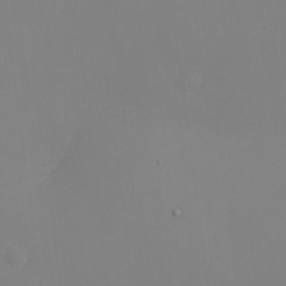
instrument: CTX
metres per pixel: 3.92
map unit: eHh
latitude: -2.1038
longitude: -74.8947
